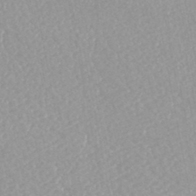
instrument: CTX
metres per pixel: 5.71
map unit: HNhu
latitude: -47.4832
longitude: 96.3495
